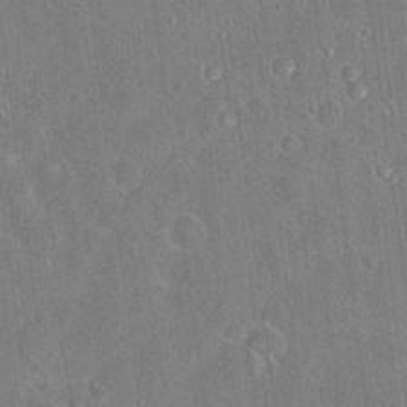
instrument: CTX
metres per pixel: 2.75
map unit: Hto
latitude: 17.2159
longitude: -39.7827
